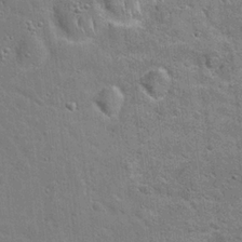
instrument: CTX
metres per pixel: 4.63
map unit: Hto
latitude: 20.6869
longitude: -49.4048
